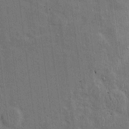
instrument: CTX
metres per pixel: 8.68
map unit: eHh
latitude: 15.7450
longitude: -69.0081
